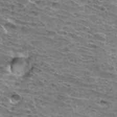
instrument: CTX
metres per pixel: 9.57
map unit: Hto
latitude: 32.6868
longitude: -40.2333
